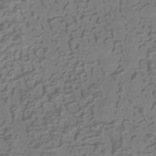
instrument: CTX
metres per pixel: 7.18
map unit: HNhu
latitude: -41.8422
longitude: 101.0297
